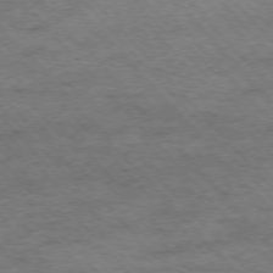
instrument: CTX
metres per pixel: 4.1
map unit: Hpe
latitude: -76.1606
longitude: -13.9528
